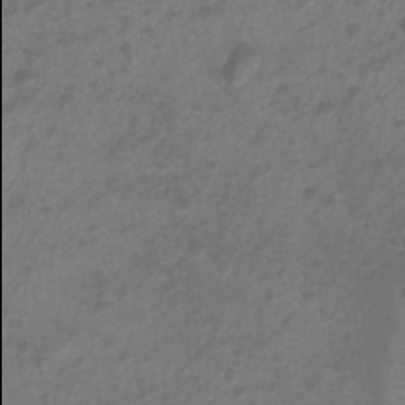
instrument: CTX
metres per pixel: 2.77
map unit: Htu
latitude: 2.1578
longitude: -21.9906
